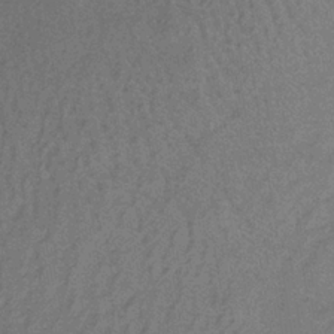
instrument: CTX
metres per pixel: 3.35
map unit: lHb
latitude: -33.2754
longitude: 66.9919
